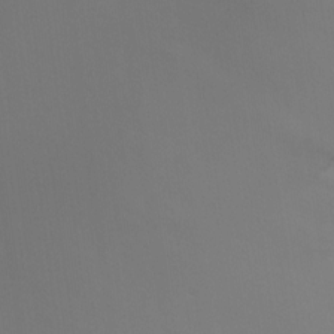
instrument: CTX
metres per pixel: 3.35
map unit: Ht
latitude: -10.0661
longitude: -46.4412
